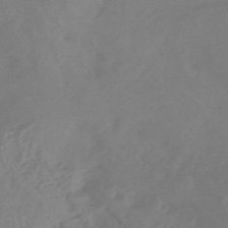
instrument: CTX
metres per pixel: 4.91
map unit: HNhu
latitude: -45.8233
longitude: 91.6344
